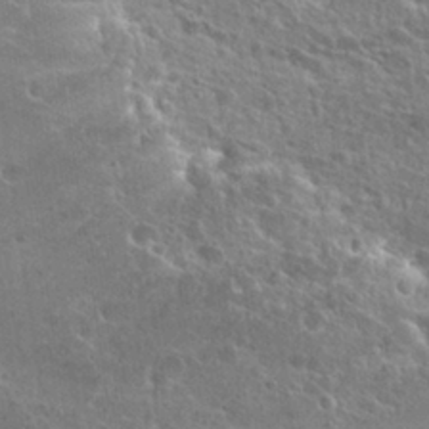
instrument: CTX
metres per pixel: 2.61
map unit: Hto
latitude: 25.8016
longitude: -45.6127
